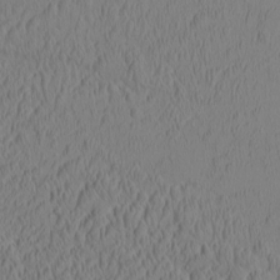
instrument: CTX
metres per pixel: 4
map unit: eHh
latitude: -3.6910
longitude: 16.2362
